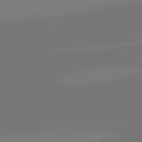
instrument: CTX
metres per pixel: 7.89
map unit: lApd
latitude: 82.6301
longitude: 155.3132
